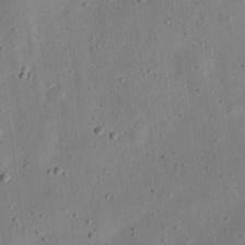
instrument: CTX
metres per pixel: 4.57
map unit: eHh
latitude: 24.5167
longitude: -68.8947
